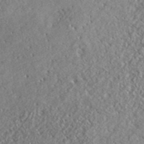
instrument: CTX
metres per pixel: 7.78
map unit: ANa
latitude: 41.8394
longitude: -86.5168
